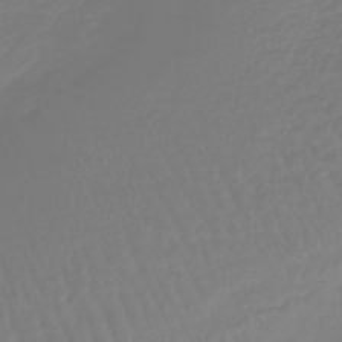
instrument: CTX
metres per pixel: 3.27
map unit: lHb
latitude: -42.2550
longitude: 60.4440
